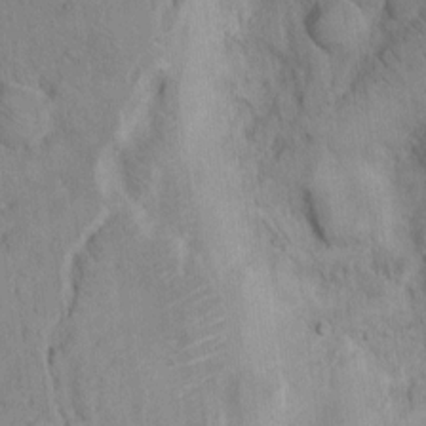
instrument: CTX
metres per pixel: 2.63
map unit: Hto
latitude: 8.7624
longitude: -60.6490
